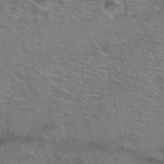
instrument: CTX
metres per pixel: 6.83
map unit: Hto
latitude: 36.9136
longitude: -46.0822
